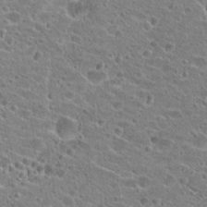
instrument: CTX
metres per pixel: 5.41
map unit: Hto
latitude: 23.5371
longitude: -43.2537
